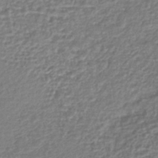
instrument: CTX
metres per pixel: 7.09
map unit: lHb
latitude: -42.6707
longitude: 75.8423
